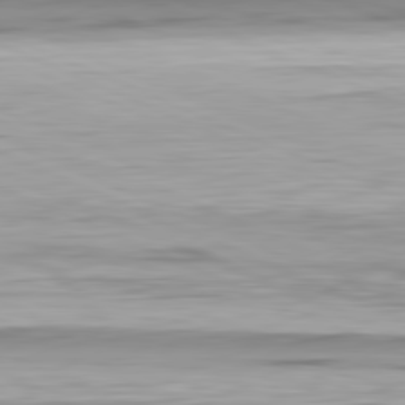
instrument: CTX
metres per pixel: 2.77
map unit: Ap
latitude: -82.1606
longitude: -76.5356
